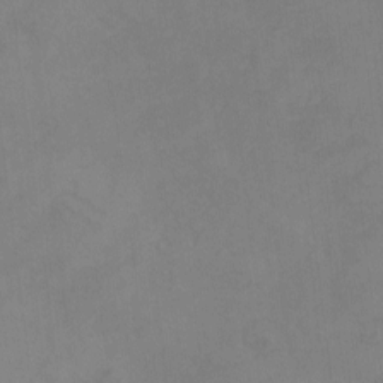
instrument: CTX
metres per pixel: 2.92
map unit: eHh
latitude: -8.4440
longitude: -67.6693
